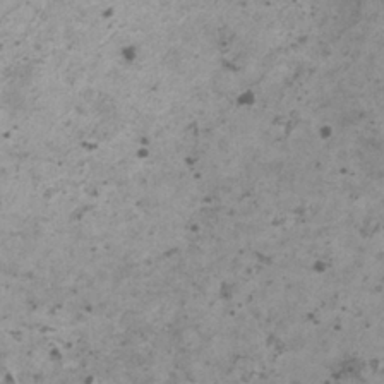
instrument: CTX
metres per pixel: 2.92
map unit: HNhu
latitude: -0.2740
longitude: 3.1809
